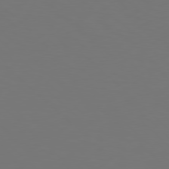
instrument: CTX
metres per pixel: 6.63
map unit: Hpe
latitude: 77.4993
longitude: -171.8394
